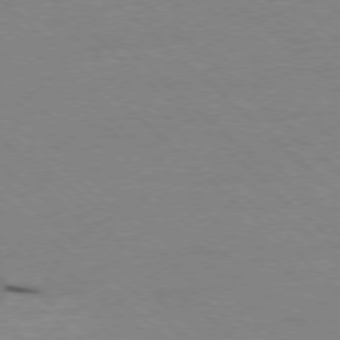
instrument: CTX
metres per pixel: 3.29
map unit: Ap
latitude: -78.2739
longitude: -85.2348
